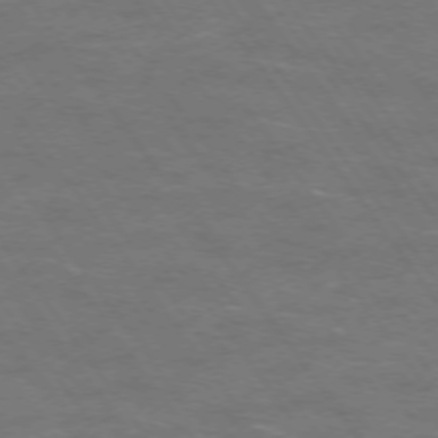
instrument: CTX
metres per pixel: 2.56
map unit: Ap
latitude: -74.9920
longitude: -70.5168
